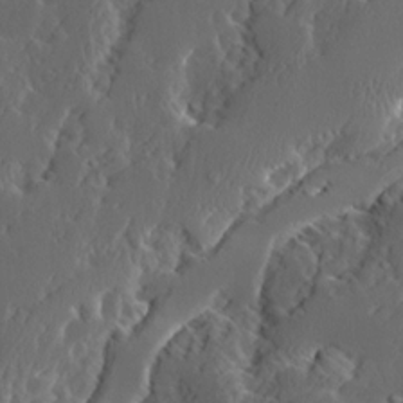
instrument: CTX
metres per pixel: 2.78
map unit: Ave
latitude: 14.1767
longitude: -136.5357
